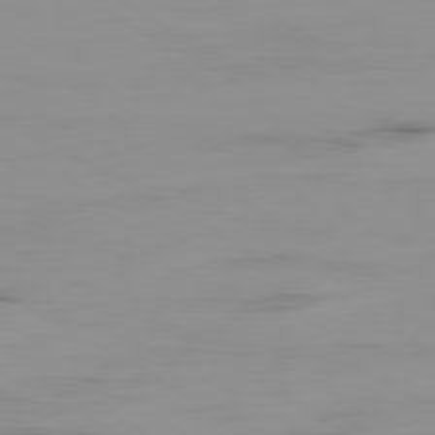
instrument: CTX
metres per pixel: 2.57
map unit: Ap
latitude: -79.9745
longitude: -77.3859
